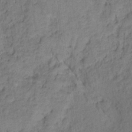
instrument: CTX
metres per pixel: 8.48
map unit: Ht
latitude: 10.4979
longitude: -40.2333
